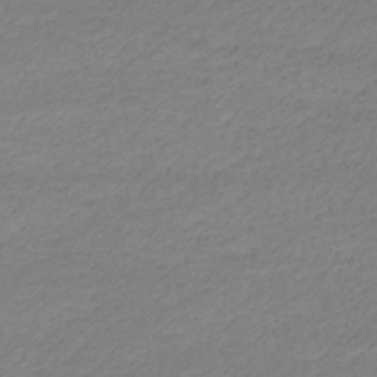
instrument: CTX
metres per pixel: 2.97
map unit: eHb
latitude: -33.5210
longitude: 70.5952
